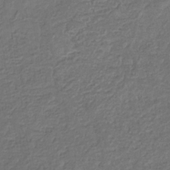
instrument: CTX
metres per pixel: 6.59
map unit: eHb
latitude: -32.0850
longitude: 73.0864
